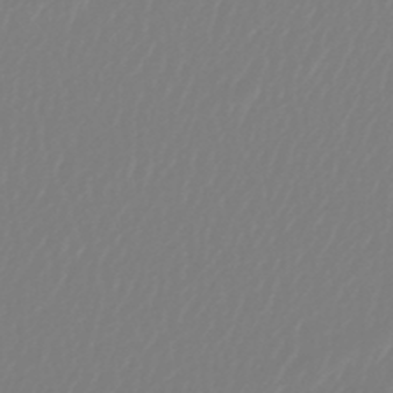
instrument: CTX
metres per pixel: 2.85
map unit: lHb
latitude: -44.6896
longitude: 75.9556
